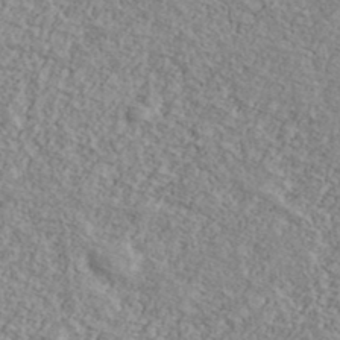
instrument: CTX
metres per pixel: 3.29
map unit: Ave
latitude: 40.7246
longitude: -110.9892
